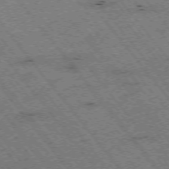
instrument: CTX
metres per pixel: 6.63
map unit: Hpe
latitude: -74.9164
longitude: 4.8975
